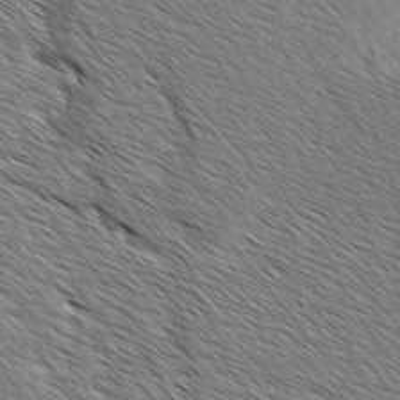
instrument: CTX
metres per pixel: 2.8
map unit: lAvf
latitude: -2.1038
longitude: -113.1403
